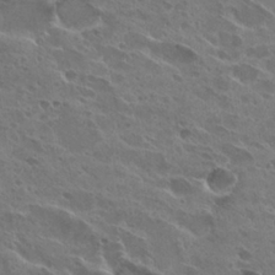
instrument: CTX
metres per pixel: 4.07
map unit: Hto
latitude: 27.3293
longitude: -40.5545
